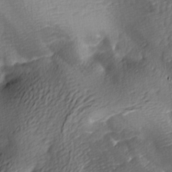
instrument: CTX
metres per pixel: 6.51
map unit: lAa
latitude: -9.2754
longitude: -125.5182
